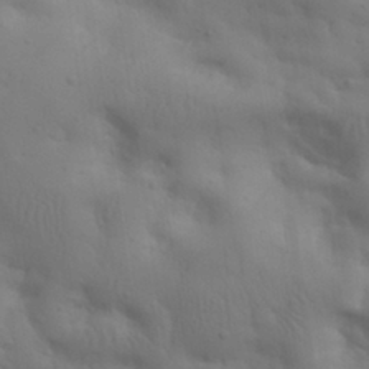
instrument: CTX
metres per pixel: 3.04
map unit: eHh
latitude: 30.4034
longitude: -68.3467
